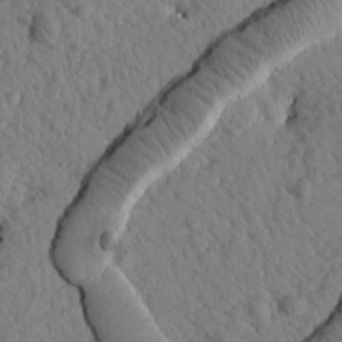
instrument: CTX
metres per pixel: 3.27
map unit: Htu
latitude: 1.4237
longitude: 176.8219
